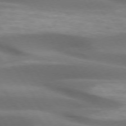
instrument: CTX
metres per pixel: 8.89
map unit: lApd
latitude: 73.8395
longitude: -51.8394
